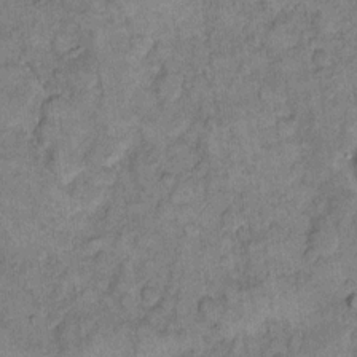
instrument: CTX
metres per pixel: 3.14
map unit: eHh
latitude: 11.5560
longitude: -63.9528
